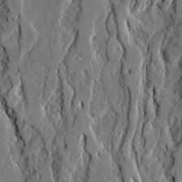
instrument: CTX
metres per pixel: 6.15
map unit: Ave
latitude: 21.1592
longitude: -129.4237
